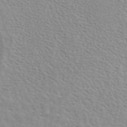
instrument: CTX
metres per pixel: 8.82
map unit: ANa
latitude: 45.4993
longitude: 26.1227
